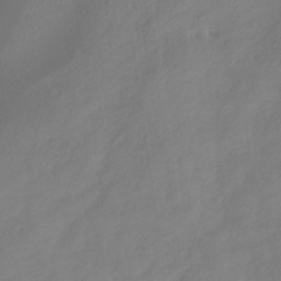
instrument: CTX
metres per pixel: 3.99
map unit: HNb
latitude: -31.7099
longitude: 60.0472
